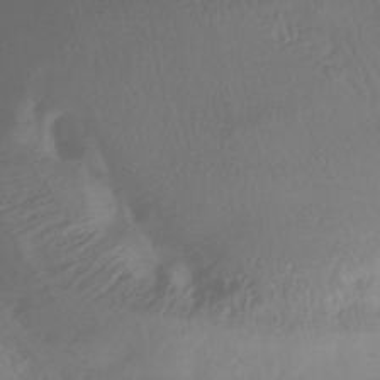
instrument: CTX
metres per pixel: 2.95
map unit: HNhu
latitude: -41.5399
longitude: 97.6344
